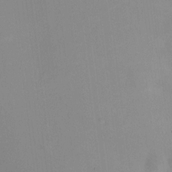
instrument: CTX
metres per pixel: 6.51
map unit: HNhu
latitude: 8.2334
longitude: 8.8219
